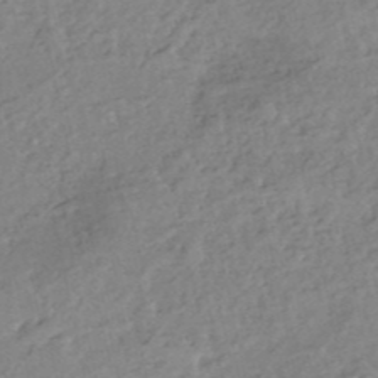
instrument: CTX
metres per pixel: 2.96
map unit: eHh
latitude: -52.1605
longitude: -24.3845
